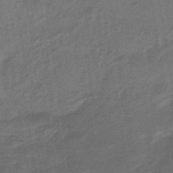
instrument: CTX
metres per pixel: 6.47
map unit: HNhu
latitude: -45.5210
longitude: 91.1243
